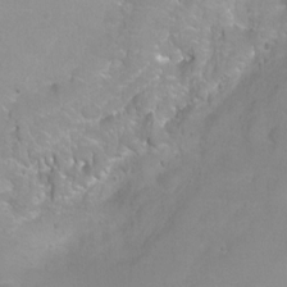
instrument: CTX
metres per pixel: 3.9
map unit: Hto
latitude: 2.9136
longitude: -33.5182
